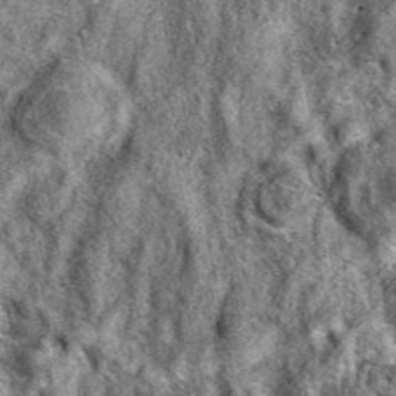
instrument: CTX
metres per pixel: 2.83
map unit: eAb
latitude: 38.3656
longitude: 110.4629
